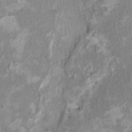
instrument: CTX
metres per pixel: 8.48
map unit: HNhu
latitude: 3.2537
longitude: -4.5924
